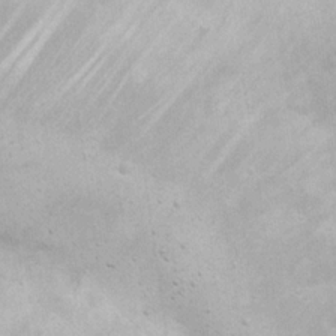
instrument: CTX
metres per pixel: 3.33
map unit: eHh
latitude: 20.6302
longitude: -62.4979
